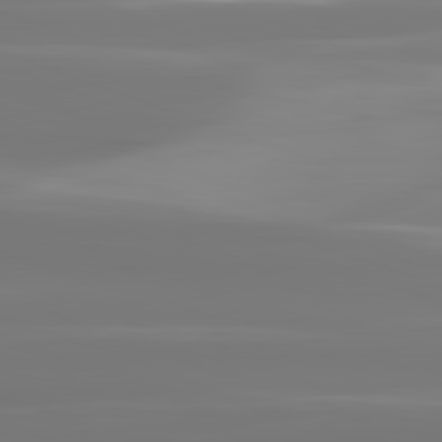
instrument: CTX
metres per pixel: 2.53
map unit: lApd
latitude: 82.1577
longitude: -145.1592
